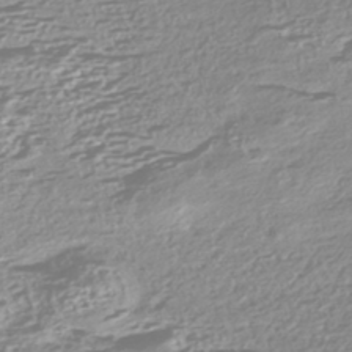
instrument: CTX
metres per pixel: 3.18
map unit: HNhu
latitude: -44.3306
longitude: 100.8219
